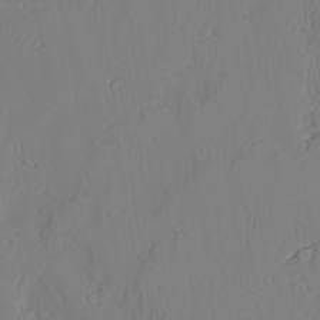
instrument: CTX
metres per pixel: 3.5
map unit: lAvf
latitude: 26.2334
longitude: -111.1214
